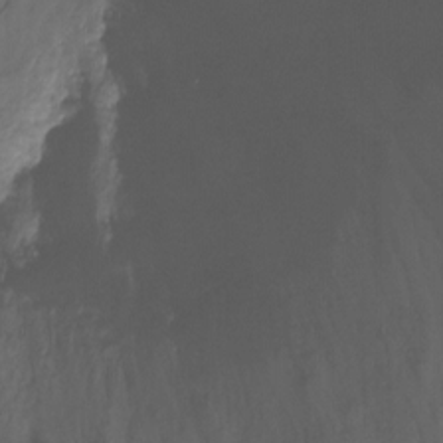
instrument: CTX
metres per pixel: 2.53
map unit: Nhu
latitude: -12.7841
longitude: -50.6679
